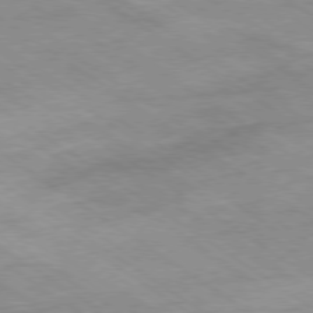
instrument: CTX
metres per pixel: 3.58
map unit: Hpe
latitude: -78.9163
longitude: -21.5560
